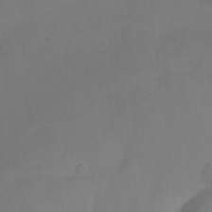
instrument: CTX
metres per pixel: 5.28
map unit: Nhu
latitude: -16.8408
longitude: -47.8962
